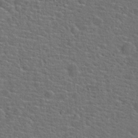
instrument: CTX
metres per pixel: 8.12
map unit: Hto
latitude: 22.1389
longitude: -46.2145
